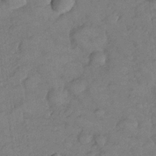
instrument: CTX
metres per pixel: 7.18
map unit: Nhe
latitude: -36.2928
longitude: -177.1781
